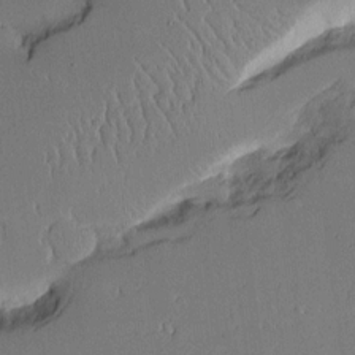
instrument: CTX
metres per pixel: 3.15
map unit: Aa
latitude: 11.9339
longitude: -126.9514
